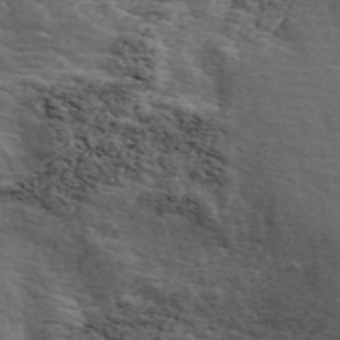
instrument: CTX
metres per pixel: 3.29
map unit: ANa
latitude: 44.5357
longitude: 45.2376
